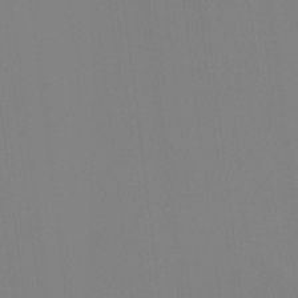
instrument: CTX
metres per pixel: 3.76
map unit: HNhu
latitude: -2.1227
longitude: -6.9325
